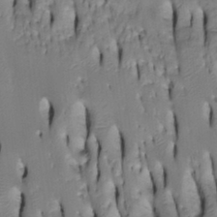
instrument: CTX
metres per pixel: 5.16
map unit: Htu
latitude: -5.0297
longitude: 150.5384
